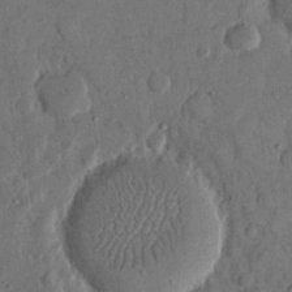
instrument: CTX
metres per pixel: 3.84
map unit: eHh
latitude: 13.5560
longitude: -68.4034
